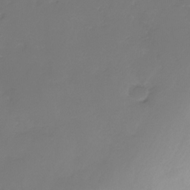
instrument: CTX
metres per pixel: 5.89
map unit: Nhe
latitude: -32.9542
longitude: -93.3859
